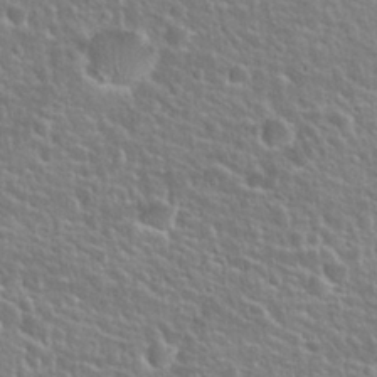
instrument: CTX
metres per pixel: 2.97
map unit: Hto
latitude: 25.0647
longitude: -50.6868
